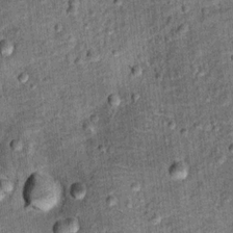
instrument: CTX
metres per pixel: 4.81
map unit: Ht
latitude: 11.8017
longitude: -38.2522
